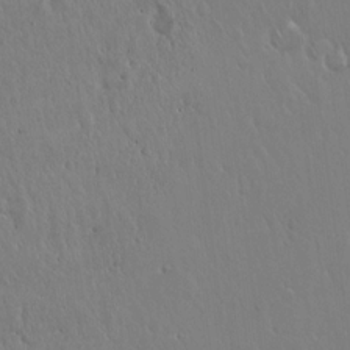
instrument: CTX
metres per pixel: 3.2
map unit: Hto
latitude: 17.6883
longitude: -58.9325
